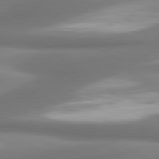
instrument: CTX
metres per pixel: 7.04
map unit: lApd
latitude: 80.0822
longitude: 179.6155
